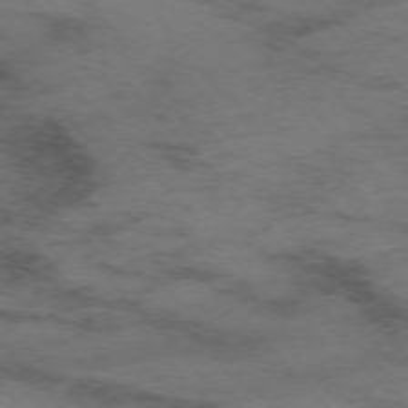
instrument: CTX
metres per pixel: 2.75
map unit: Ap
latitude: -75.8990
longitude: -87.8205
